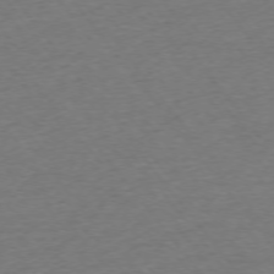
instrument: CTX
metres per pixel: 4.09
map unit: Ap
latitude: -75.1054
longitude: -88.9325
